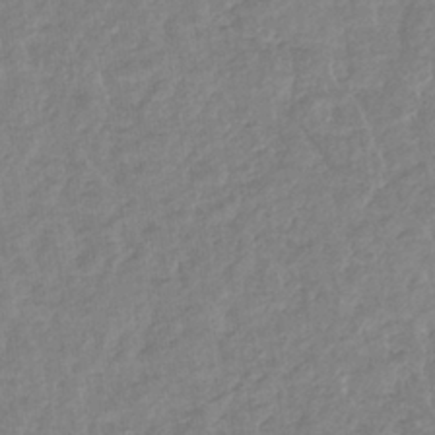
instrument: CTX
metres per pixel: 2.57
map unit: eHb
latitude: -35.3132
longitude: 77.0675
